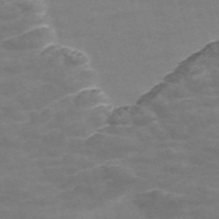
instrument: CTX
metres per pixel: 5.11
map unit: Nve
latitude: -57.6155
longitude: 65.5966
